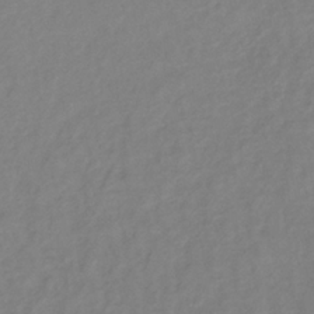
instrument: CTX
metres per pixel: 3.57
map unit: lHb
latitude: -35.1809
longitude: 71.4455
